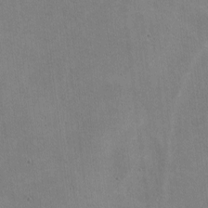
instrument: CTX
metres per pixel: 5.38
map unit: lHvf
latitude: -9.0864
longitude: -100.8380
